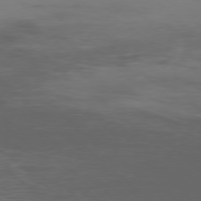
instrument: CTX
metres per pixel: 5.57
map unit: Ap
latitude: -77.4643
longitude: -67.0647
